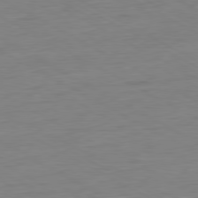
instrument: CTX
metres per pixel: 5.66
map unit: Ap
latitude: -80.4818
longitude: -78.1389
